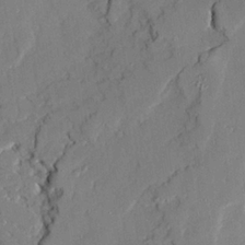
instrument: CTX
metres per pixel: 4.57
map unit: Ave
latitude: 22.0444
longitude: -129.8016
